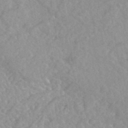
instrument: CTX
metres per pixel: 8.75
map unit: Nhu
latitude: 26.2523
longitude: -56.2522
